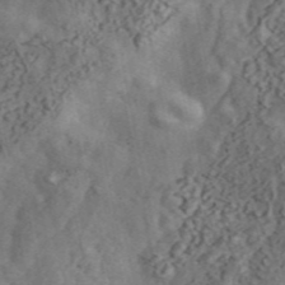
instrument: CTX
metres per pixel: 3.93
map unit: ANa
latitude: 45.4048
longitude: 46.3306
